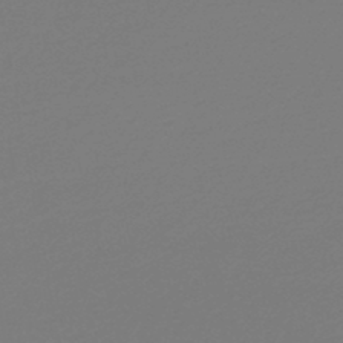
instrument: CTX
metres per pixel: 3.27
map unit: lHb
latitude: -46.3306
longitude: 65.8045
